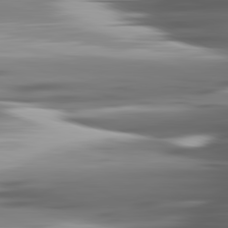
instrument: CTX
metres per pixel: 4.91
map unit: lApd
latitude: 81.9528
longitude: -141.0458
